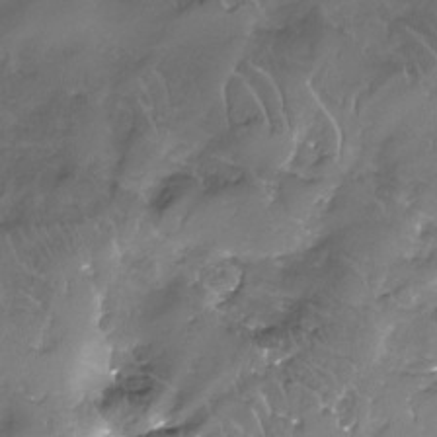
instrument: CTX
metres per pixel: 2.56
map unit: Nhe
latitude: -32.1039
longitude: -93.0647
